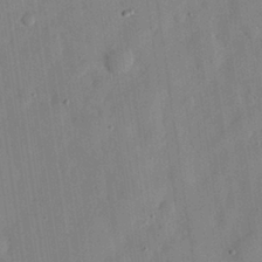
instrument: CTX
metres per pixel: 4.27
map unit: eHh
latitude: 28.9325
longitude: -74.7057
